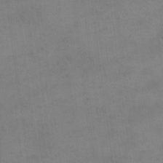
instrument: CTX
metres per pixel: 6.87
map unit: eHh
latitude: 17.5371
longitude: -66.2333
